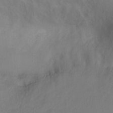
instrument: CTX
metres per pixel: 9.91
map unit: Ht
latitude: -2.0661
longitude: -33.4804
